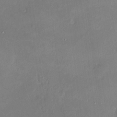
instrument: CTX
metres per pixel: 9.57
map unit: HNhu
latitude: 6.5546
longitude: 4.9730
